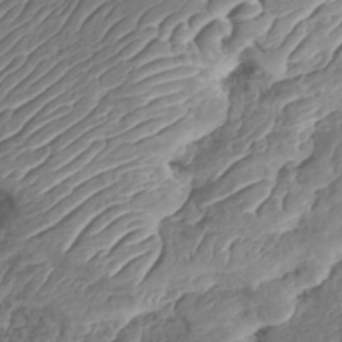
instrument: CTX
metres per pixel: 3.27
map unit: HNhu
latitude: -37.7666
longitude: 33.1620
